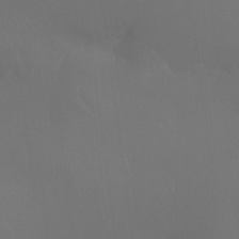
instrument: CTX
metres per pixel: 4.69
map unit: Ht
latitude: -12.3495
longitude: -44.8380
